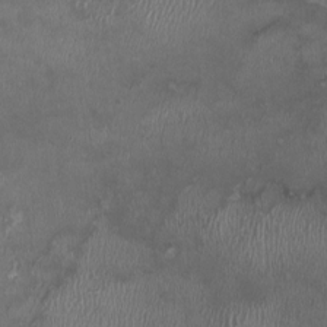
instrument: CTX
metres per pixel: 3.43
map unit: HNhu
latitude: -0.1228
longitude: -3.7449
